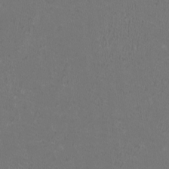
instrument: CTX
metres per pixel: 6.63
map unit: HNhu
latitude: 0.6301
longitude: -0.9702
